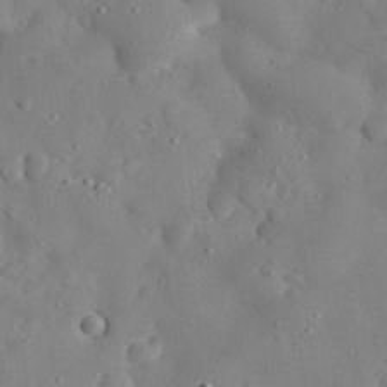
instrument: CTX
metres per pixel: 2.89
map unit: eHh
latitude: 28.5357
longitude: -77.5938
